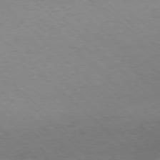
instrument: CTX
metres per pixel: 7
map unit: Ap
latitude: -77.8989
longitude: -99.3481
